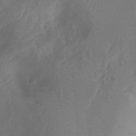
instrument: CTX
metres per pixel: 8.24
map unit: Nhu
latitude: -15.4833
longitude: -26.5735
